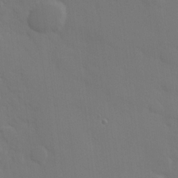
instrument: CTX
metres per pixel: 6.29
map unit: Hve
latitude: 19.9150
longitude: 150.0283
